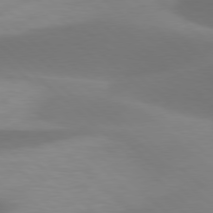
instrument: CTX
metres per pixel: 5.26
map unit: lApd
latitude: 78.0255
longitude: -50.4034
